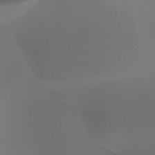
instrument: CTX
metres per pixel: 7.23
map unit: HNhu
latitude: -47.4265
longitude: 30.4440
